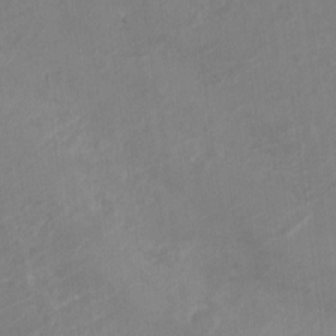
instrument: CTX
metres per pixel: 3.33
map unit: Nve
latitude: -18.7652
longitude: 106.3684
